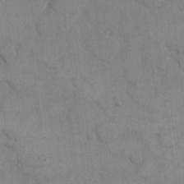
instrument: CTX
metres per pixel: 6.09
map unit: eHh
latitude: 16.0255
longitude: -66.7813
